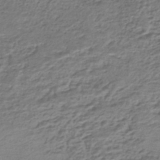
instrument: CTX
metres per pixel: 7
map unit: HNhu
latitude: -43.1242
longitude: 103.2943
